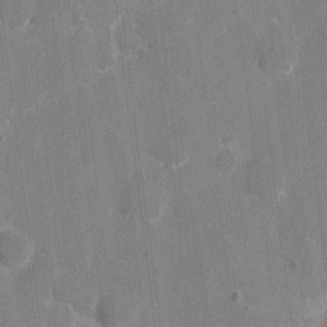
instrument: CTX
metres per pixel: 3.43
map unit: eHh
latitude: 7.4993
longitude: -67.2725
